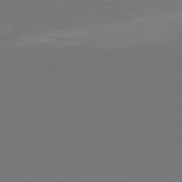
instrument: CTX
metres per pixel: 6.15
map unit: Hpe
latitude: 77.9717
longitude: -167.0269
